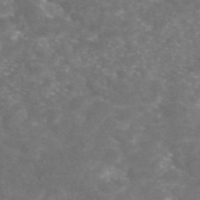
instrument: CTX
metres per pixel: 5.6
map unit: eAb
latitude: 46.7247
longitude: 115.4643
